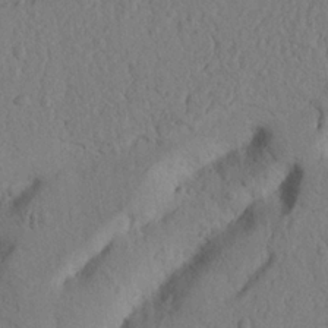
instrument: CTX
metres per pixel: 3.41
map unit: Nhu
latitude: 21.6694
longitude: -75.8017
